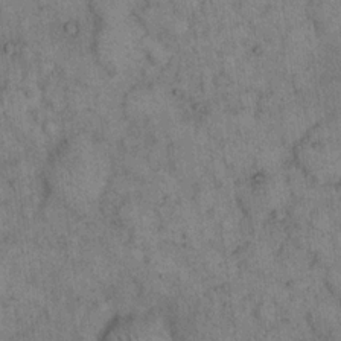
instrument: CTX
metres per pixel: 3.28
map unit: eHh
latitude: 15.9717
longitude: -65.6127
